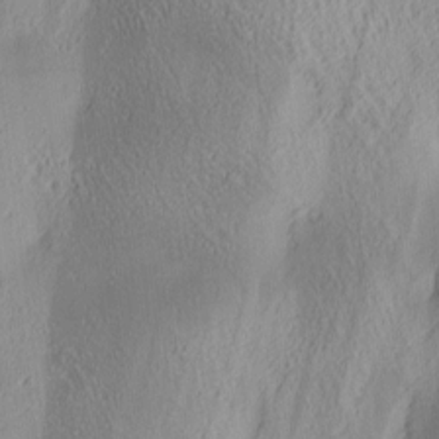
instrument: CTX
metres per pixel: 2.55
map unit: lAa
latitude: 4.6679
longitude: -117.5371
